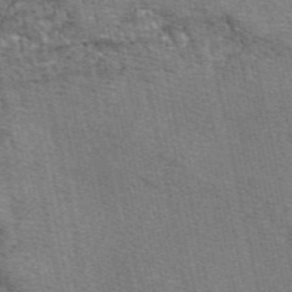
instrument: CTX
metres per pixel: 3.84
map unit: eAb
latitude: 50.2522
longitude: 107.7856
